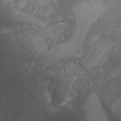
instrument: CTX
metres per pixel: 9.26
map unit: Nhu
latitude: 6.8758
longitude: -20.6679
